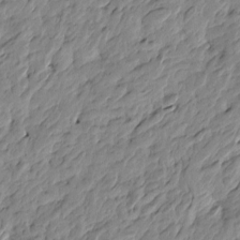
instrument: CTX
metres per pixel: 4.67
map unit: Htu
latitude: -4.1039
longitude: 178.6896
